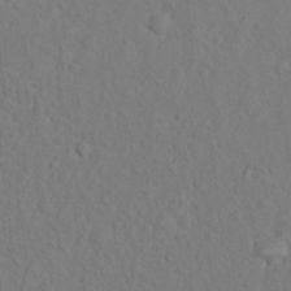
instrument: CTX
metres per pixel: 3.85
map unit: Nhu
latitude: 10.5924
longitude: -26.1011
